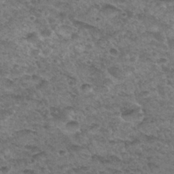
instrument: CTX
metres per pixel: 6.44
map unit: Hto
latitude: 32.7435
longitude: -48.6490
